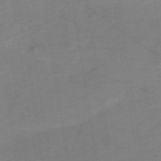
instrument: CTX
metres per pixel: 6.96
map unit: HNb
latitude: -54.5574
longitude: -48.7057
